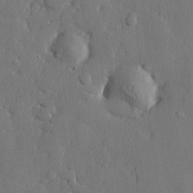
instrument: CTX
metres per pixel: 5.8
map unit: lHvf
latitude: 23.7072
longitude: 141.7477
